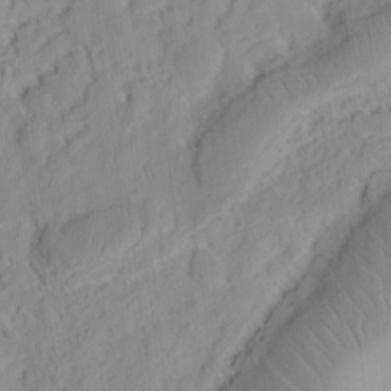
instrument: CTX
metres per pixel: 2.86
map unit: Ht
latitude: 9.1403
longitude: -74.7435
